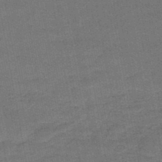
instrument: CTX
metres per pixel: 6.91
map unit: HNb
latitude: -47.6344
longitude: -39.3482
